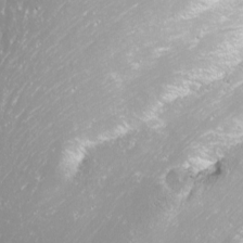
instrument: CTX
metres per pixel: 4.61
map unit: Nhu
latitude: -9.5021
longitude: -69.8016
